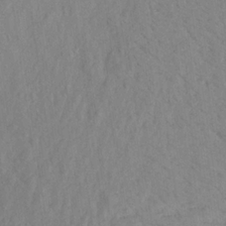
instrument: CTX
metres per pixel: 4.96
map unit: Aa
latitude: 20.0822
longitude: -141.3103
